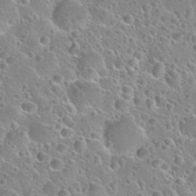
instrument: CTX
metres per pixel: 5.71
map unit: Nhu
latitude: 28.3845
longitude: -53.7261
